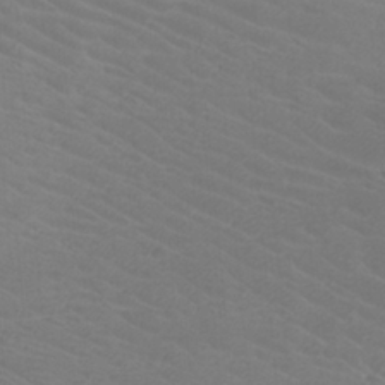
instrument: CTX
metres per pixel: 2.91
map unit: Htu
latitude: -7.8989
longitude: -65.3671
